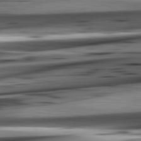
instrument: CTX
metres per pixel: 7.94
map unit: lApd
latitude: 82.4412
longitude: 151.8989
